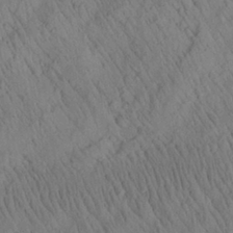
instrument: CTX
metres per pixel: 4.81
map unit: Aa
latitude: 26.7624
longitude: -141.9717
